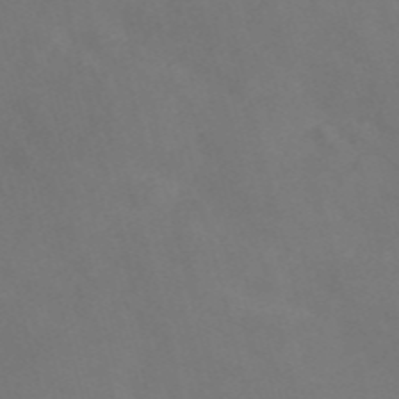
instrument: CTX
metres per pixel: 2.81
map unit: Nve
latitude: -56.9730
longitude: 51.8611
